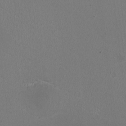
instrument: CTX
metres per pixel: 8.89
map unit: HNhu
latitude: -2.9919
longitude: -2.1200
